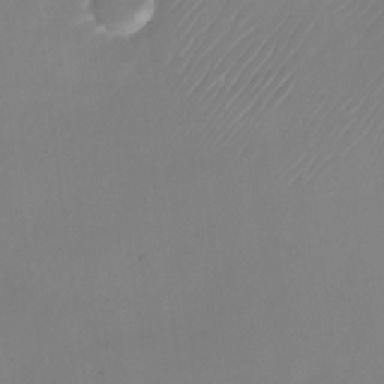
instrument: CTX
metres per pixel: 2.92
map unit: Nhu
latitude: -23.7289
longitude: -71.1970
